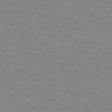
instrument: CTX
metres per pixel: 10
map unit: Hpe
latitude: 78.5357
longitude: -143.9339
